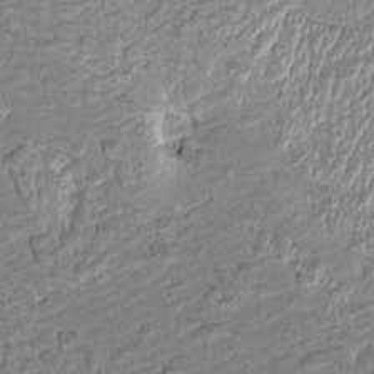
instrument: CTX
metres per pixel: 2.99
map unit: HNhu
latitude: 3.5560
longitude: -7.7072
